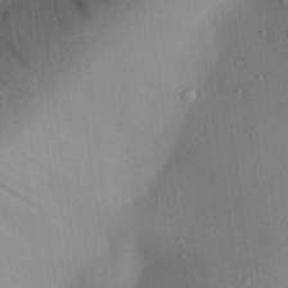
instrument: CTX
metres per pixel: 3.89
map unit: Aa
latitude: 29.0269
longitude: -145.5938
